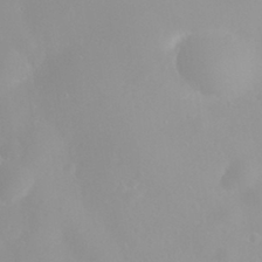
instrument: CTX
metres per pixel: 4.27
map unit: eHh
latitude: 31.7639
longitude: -57.7071
